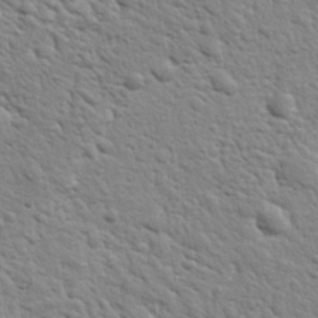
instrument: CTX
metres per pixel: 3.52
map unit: Nhu
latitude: 20.5924
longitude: -78.8569
